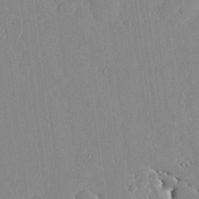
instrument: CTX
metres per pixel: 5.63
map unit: lHvf
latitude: 16.8569
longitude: -114.4789
